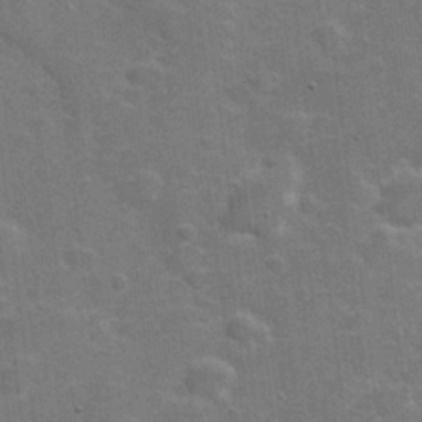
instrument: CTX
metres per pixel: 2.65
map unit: Hve
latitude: 18.8380
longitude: 151.9556
